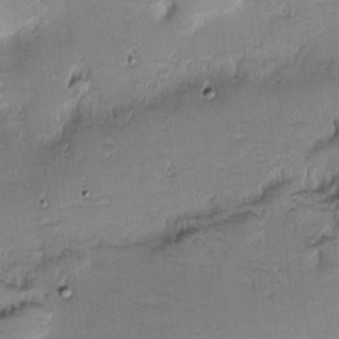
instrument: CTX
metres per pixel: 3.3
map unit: eHh
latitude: -1.0487
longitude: -82.9513
